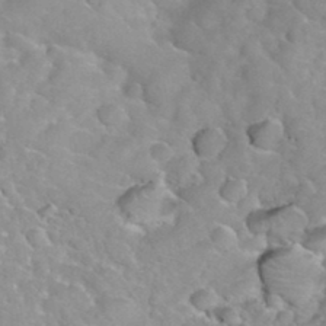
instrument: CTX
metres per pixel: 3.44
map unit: Hto
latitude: 35.7071
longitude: -51.2348
